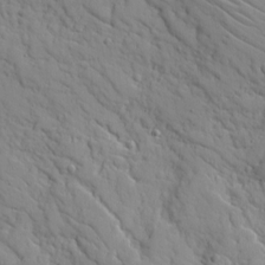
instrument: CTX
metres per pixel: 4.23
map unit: Ave
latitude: 10.2334
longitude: -101.5371
